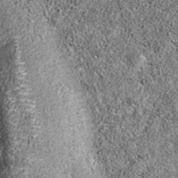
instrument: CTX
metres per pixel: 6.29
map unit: eAb
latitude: 36.1200
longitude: 106.5951
